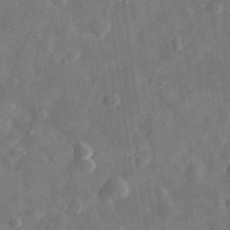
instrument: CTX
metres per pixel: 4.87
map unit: eHh
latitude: 31.3482
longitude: -75.4049
